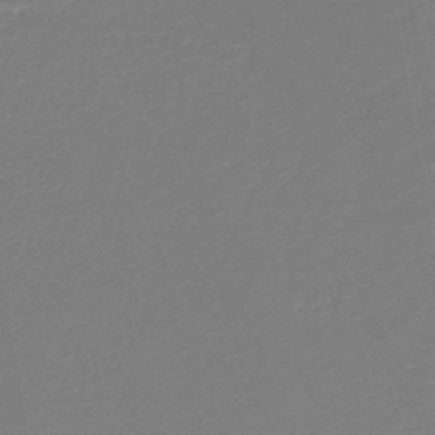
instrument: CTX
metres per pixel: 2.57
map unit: lHb
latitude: -45.0109
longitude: 60.1039
